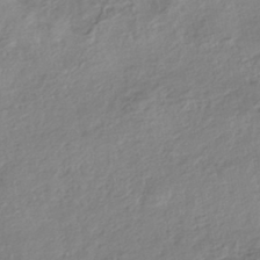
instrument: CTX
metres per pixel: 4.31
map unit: HNhu
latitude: -43.0675
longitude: 102.6896
